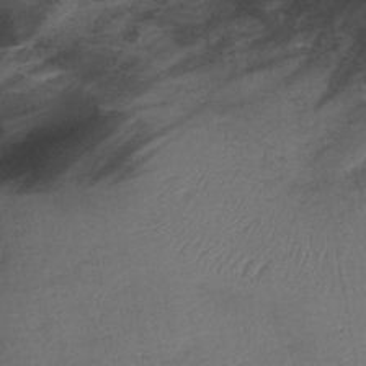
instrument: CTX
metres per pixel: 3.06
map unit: lHb
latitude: -40.9919
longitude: 78.1983
